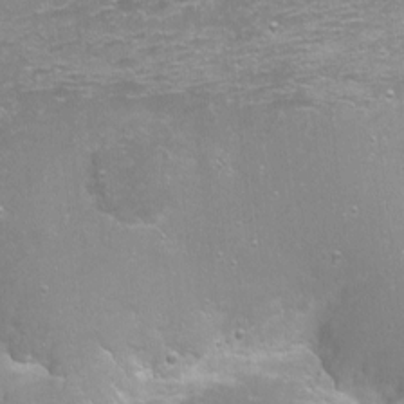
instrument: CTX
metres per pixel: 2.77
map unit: Nhu
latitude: -5.9367
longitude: -47.8206
